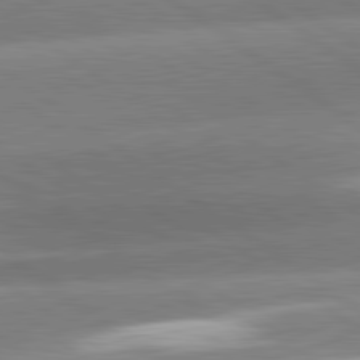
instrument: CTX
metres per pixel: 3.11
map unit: lApd
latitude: 81.4993
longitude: -157.5749
